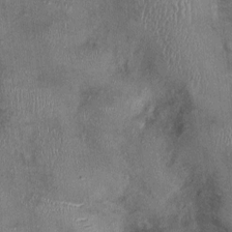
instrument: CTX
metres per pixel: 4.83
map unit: Ht
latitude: -1.5588
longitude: -13.8773
